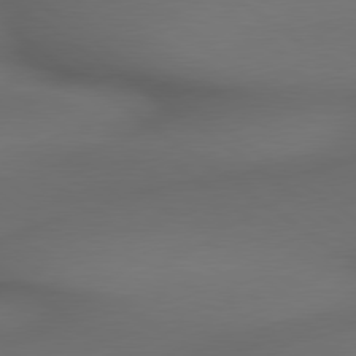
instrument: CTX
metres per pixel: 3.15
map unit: lApd
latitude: 79.2915
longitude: -173.7638
